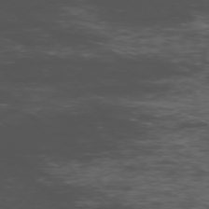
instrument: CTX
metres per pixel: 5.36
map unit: Ap
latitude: -76.4818
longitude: -83.1970
